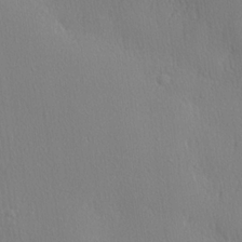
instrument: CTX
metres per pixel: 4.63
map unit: lHvf
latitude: 20.9325
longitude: 141.9745
